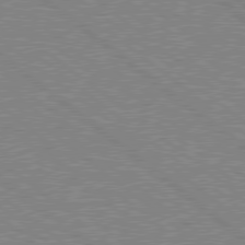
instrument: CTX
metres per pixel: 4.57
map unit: Hpe
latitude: 78.8002
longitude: -168.4601
